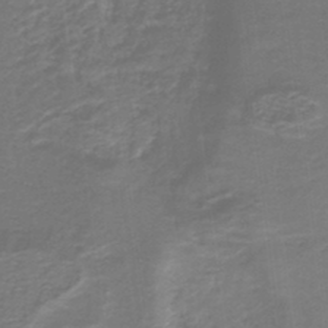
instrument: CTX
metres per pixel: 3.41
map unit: lHb
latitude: -40.1983
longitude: 53.2565
